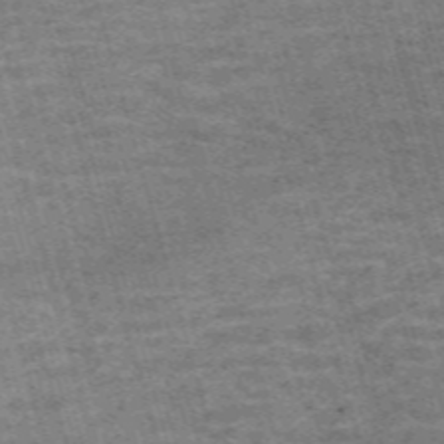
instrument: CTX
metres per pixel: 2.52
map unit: Nve
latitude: -59.6154
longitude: 64.1984
